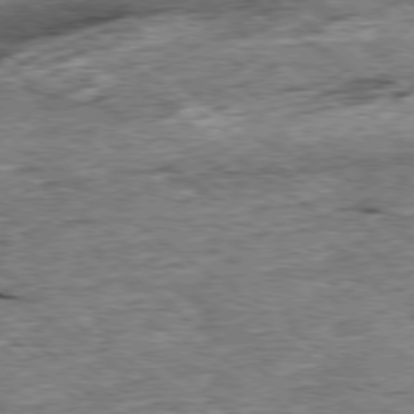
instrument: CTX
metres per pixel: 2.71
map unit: Ap
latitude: -78.9352
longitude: -85.8017
